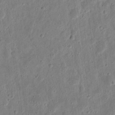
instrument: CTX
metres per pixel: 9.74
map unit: eHh
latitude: 11.0081
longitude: -73.4049
